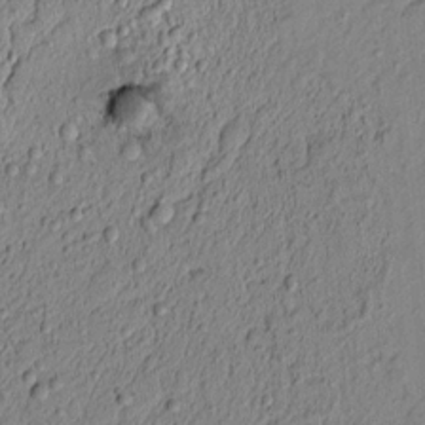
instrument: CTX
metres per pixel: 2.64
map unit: lAvf
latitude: 6.1011
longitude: 165.3321
